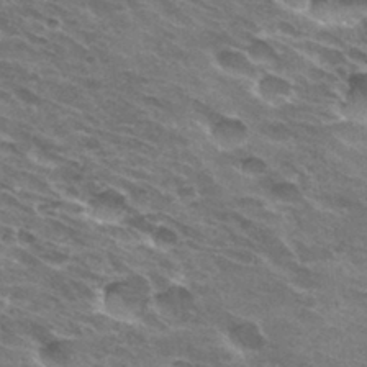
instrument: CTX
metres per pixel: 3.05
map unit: Hto
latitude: 31.8773
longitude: -43.5749
